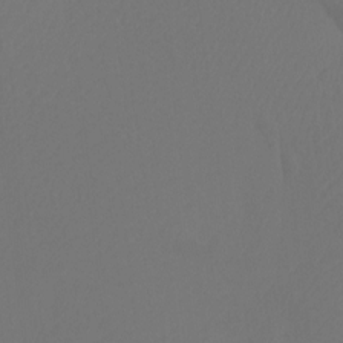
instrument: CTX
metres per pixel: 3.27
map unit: Htu
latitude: -11.8611
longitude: -70.6868
